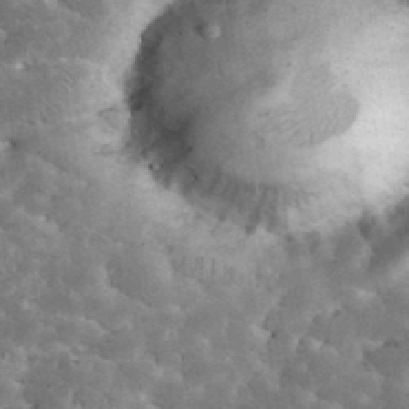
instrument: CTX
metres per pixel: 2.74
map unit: eHh
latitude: 34.2711
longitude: -65.5560
